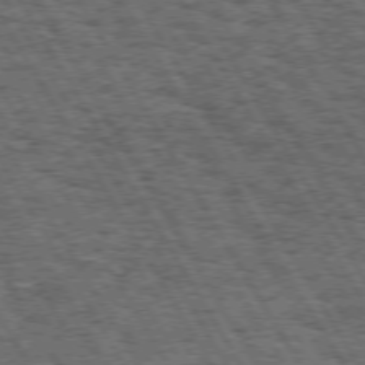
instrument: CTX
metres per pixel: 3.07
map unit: Hpe
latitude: 73.4238
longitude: -142.4979
